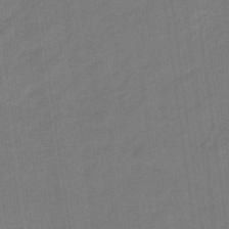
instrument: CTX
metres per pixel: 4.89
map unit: eHb
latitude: -46.8786
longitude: 87.1809
